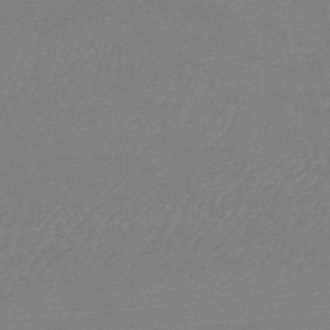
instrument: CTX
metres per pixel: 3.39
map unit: HNb
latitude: -49.1242
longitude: -50.3656
